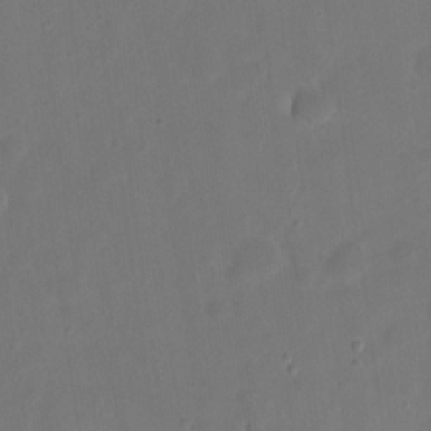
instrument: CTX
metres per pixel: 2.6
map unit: eHh
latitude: 22.1011
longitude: -62.7624
